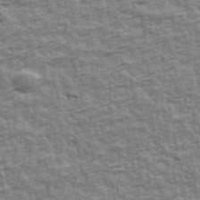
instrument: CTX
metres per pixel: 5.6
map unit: Ave
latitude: 42.4034
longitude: -112.4412
